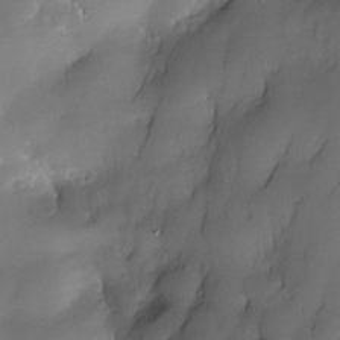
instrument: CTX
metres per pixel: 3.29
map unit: Nhe
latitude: -31.0108
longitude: -140.4790
